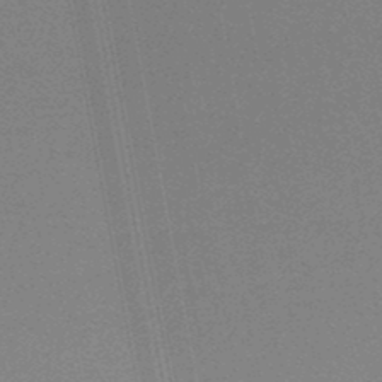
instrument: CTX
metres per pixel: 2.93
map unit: lHb
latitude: -48.4629
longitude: 68.4629
